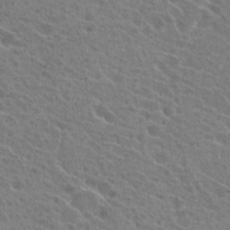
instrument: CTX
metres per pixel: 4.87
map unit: Hto
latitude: 22.9514
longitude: -38.8947
